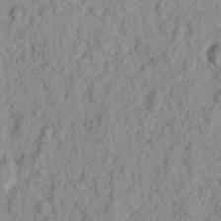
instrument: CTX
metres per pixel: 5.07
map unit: Nhu
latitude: 15.4616
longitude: -73.6127
